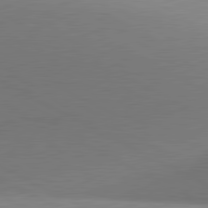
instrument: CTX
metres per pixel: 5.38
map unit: lApd
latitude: 81.1970
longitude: 135.4832
